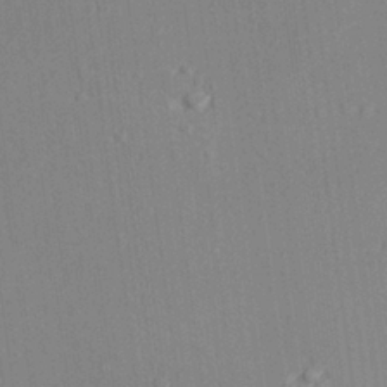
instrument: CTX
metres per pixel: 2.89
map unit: lAvf
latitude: 28.1955
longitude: -108.9891
